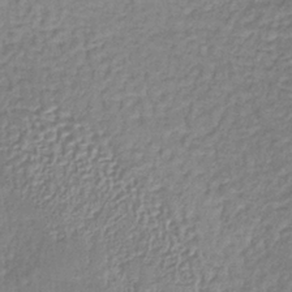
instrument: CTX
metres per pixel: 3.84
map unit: lHb
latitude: -36.4440
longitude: 61.3888
